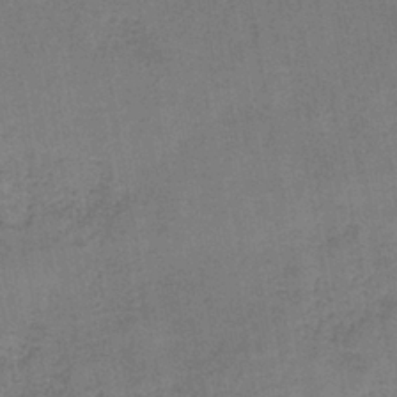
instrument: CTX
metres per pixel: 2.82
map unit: HNb
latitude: -37.1809
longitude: 52.0283
